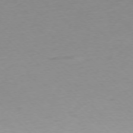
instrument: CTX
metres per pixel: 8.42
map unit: Ap
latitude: -76.8786
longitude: -64.8758
